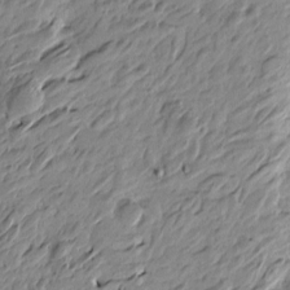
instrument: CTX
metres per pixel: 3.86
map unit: Htu
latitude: -4.5384
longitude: -178.6491
